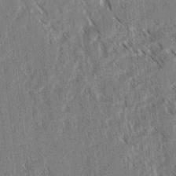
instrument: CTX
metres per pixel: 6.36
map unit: lAvf
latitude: 3.6883
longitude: -105.6694
